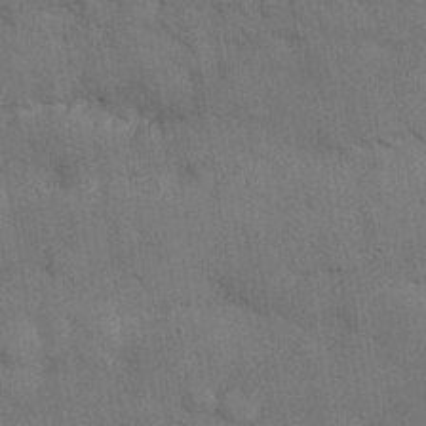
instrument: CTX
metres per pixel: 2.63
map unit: Nhu
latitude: 25.9150
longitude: -71.8016
